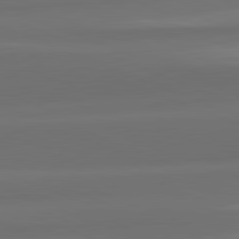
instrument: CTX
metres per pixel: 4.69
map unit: lApd
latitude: 82.2522
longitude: -171.6505
